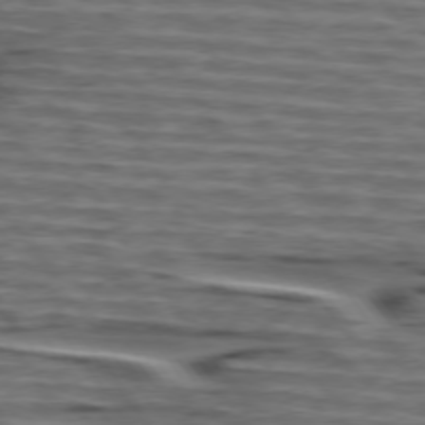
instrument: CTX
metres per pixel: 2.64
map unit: lApd
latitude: 75.3482
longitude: -71.5371
